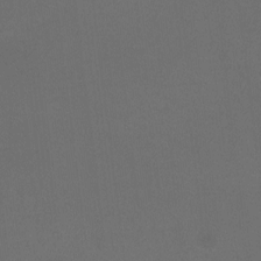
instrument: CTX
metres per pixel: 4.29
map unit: HNhu
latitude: -2.6140
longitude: -2.9513
